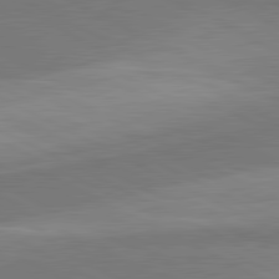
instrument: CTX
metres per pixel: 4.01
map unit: lApd
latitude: 81.3859
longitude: 158.0094
